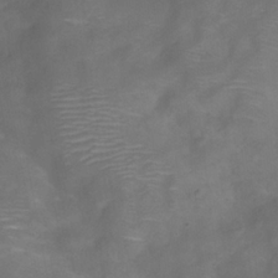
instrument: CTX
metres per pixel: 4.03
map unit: Hve
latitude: -31.0108
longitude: 95.3887
